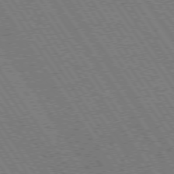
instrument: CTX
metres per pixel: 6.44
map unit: Hpe
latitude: 73.8017
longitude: -141.4048
